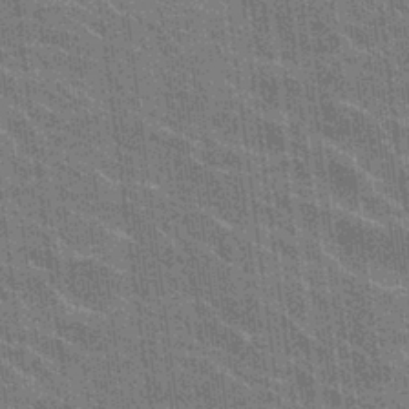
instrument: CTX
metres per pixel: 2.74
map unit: Hto
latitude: 27.0081
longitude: -41.3103
